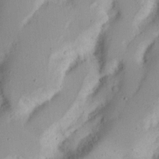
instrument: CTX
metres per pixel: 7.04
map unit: Nhu
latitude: 17.6883
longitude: -73.7450
